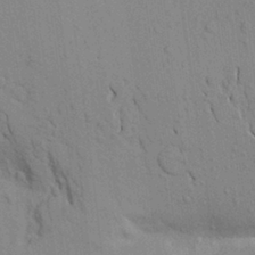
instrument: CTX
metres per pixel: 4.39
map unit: Aa
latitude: 20.2523
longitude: -149.6316
